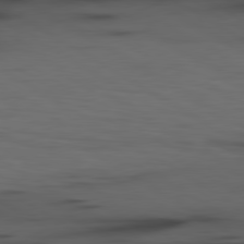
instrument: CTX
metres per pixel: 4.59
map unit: lApd
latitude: 79.9150
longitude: 160.0661
